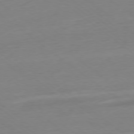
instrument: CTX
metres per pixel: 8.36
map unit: Ap
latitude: -78.7274
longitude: -98.5356
